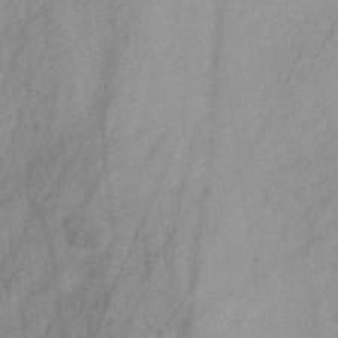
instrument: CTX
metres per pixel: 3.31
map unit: HNb
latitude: -31.1620
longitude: 63.3887
